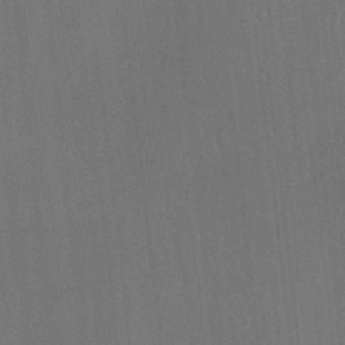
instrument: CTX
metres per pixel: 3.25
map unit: Ave
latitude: 22.5924
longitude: -136.3468
